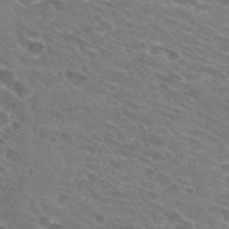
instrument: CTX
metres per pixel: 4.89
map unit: Hto
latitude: 30.8758
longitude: -44.1011
